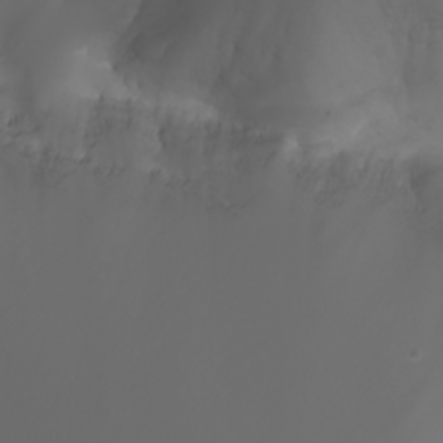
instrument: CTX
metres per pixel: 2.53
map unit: Htu
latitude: -5.1809
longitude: -89.6127
